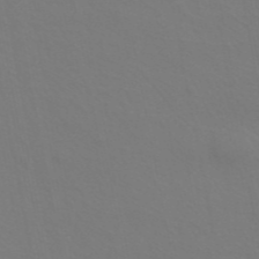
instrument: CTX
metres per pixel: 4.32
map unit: ANa
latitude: 44.4034
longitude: 27.3698
